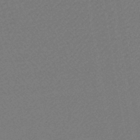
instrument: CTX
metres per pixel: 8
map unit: lHb
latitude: -43.7099
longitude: 78.6896
